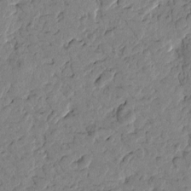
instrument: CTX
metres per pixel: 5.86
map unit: Htu
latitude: -1.2376
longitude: -176.5923
